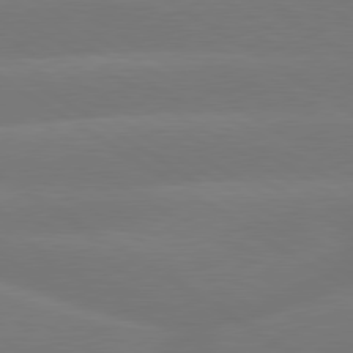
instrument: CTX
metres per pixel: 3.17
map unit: lApd
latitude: 79.7072
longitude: -150.3089
